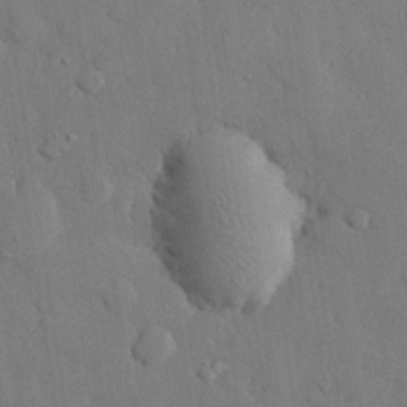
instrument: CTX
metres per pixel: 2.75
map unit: eHh
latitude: 27.7450
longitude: -79.0459
